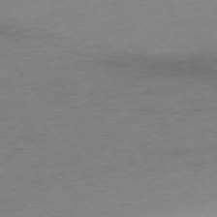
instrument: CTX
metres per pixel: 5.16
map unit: Ap
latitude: -75.2565
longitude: -72.4223
